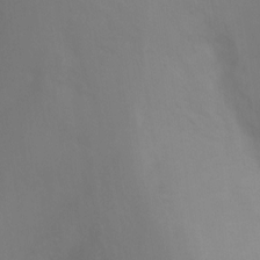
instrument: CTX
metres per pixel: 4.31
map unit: Ht
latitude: 3.6694
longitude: -28.7057
